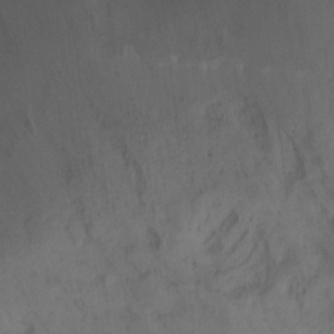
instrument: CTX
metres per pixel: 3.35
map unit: Nhu
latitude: -7.5210
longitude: -52.0444
